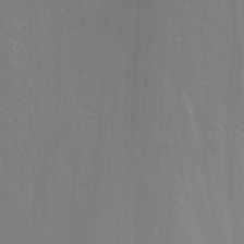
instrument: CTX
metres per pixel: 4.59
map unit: Nhu
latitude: -9.1431
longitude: -80.1578
